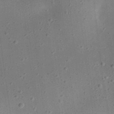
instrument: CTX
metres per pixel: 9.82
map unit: eHh
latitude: 24.6301
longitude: -70.8947
